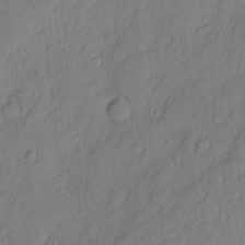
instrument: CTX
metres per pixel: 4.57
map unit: eHh
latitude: 5.8583
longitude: -75.9339
